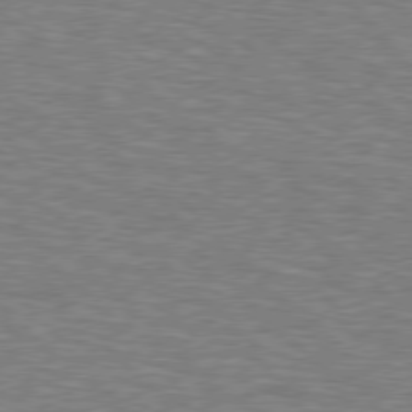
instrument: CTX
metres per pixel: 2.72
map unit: Hpe
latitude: 77.0836
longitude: -150.3656
